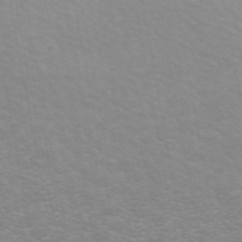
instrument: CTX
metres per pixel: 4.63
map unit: ANa
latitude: 44.5546
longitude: 27.5588
